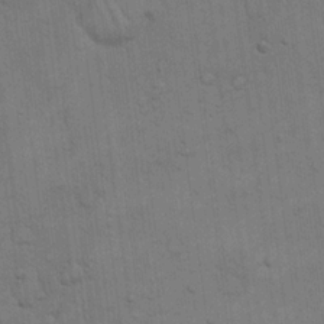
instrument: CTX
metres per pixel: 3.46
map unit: eHh
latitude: 20.0255
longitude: -60.1578
